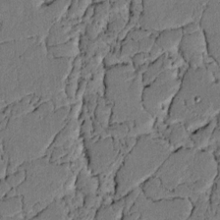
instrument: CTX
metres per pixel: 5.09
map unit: lAvf
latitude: 5.1592
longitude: 168.9163
